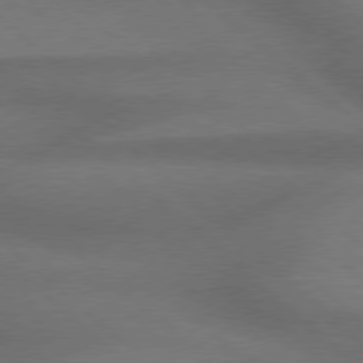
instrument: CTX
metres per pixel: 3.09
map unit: Hpe
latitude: 77.8961
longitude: -157.2348
